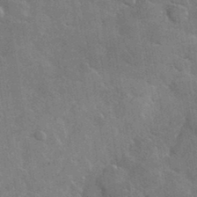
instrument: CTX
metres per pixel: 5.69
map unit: lHvf
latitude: 36.6869
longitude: -90.2523
